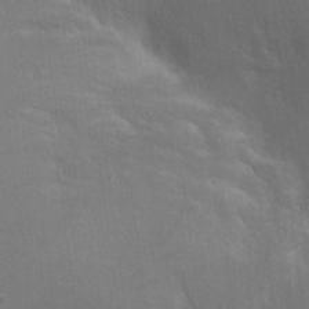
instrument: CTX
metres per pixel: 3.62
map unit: Hto
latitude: 19.8772
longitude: -54.3278
